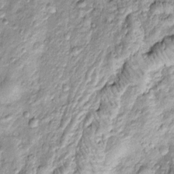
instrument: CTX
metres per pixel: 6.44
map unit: Htu
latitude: -4.4818
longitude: 159.4643
